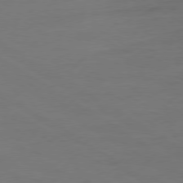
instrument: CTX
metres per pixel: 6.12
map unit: Ap
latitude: -79.7855
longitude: -54.2711
